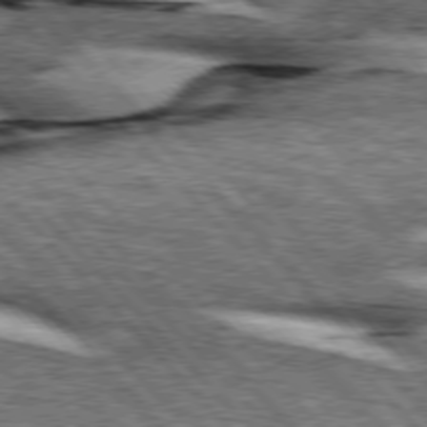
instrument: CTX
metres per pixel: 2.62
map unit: lApd
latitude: 76.1955
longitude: -83.3481
